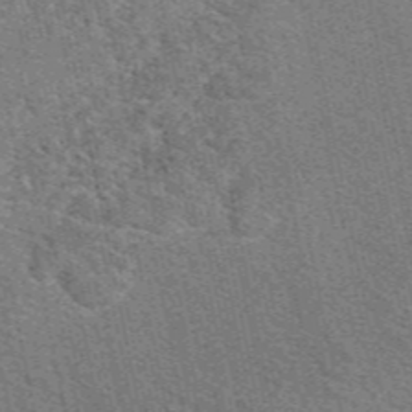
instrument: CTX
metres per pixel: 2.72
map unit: eAb
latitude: 49.5371
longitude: 114.0661
